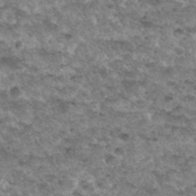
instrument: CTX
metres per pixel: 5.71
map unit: Hto
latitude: 34.3467
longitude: -48.9703
